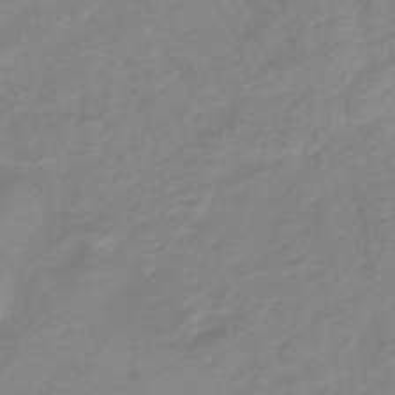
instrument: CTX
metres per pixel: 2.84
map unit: eHb
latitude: -36.5007
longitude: 73.5399
